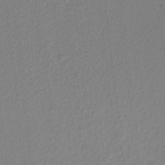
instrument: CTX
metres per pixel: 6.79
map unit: lAvf
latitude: 6.9514
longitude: 166.3117
